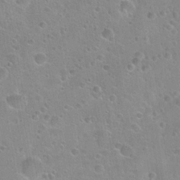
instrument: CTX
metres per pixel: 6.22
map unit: Hto
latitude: 22.5546
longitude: -50.9891
